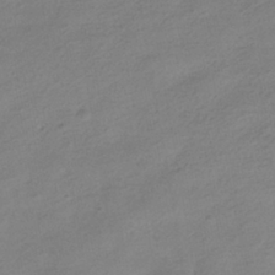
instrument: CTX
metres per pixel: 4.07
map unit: HNhu
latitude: -39.7100
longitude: 95.4265
